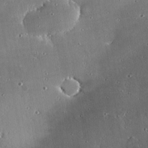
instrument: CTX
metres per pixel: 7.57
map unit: eHh
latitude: 23.9150
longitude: -90.3656
